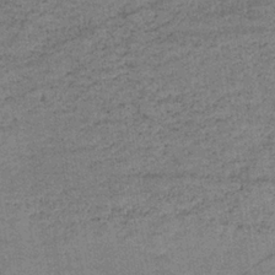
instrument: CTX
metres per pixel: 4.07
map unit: lHb
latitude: -34.3873
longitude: 70.9920
